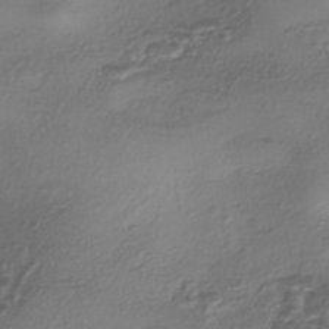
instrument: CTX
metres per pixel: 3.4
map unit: eHh
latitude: -42.4628
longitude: 122.0283
